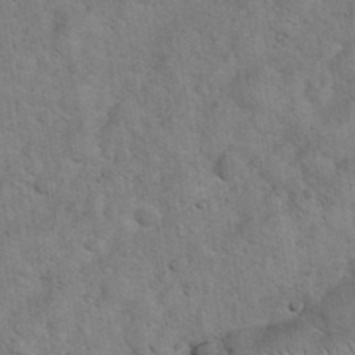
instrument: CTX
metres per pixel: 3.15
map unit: eHh
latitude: 36.4223
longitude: -64.7057
